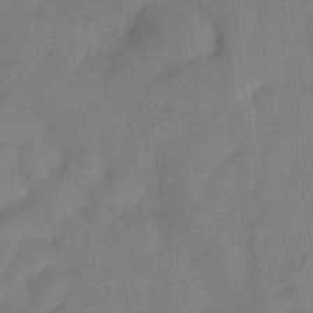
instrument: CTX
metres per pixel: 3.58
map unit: Hve
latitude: -32.1984
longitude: 91.9367
